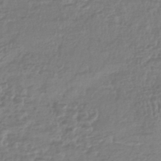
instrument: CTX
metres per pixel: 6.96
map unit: HNhu
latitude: -45.0864
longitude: 100.0661
